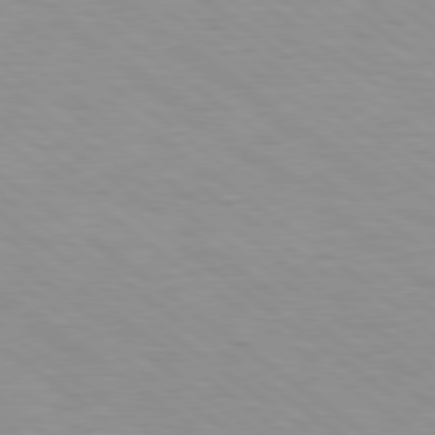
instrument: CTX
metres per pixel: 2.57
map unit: Hpe
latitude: 78.8947
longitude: -121.9717
